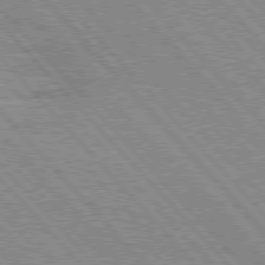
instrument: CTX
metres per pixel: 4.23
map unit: Hpe
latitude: 76.1011
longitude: -151.1592
